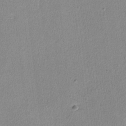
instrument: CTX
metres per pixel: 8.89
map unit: lHvf
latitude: -12.1417
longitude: -100.8002
